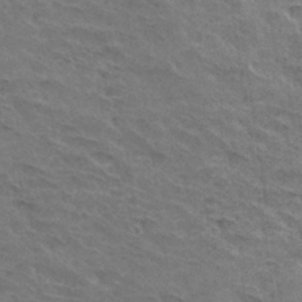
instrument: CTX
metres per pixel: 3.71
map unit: Hto
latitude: 32.3278
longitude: -45.2537
